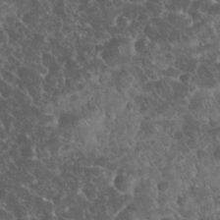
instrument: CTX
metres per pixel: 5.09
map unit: eHh
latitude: 33.4993
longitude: -64.9325
